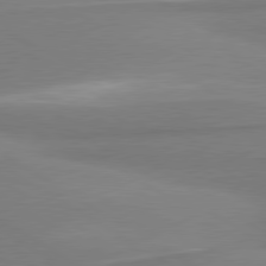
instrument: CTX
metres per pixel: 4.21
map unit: lApd
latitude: 80.1011
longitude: 177.9178
